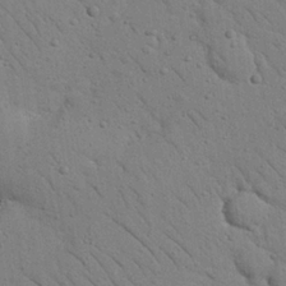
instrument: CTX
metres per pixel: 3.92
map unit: Nhu
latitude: 22.8002
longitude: -74.8758
